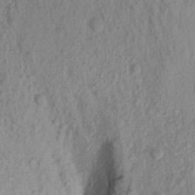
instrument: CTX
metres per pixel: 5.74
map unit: Aa
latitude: 18.3278
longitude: -146.6869
